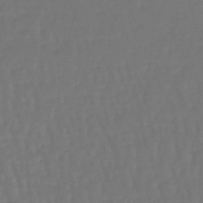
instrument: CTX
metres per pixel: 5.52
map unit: lHb
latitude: -46.8975
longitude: 61.9745
